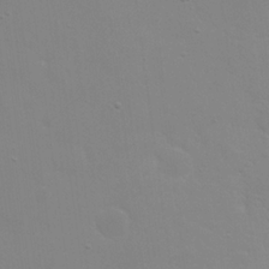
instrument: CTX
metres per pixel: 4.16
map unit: eHh
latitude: 23.9528
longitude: -65.4048
